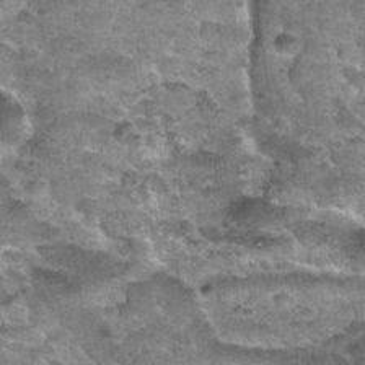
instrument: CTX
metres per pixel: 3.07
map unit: Nhu
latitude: 32.0822
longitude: -52.4979
